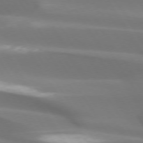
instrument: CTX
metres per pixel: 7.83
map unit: lApd
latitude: 73.8962
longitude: -50.6112
